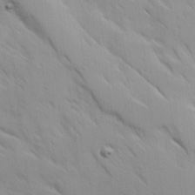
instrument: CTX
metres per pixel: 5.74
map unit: Ave
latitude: 9.5182
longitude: -103.5182
